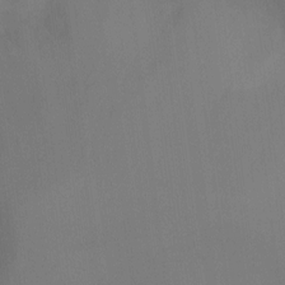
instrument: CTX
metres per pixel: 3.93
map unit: Ht
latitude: -16.6330
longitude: -40.6112
